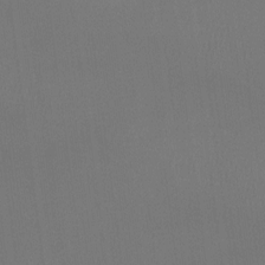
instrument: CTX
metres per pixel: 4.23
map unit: Htu
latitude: -13.9556
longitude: -48.8191
